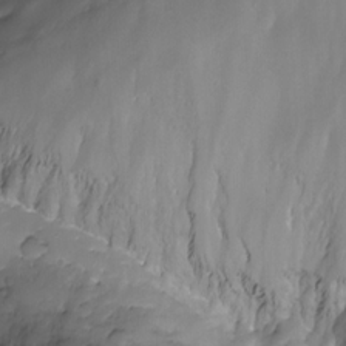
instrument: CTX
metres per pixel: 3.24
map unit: Aa
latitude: -13.4832
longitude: -66.8758
